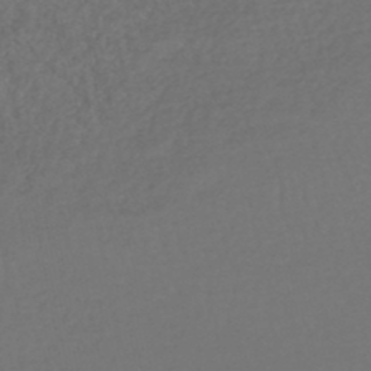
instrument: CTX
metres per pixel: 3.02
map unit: HNhu
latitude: -47.8233
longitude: 96.5574
